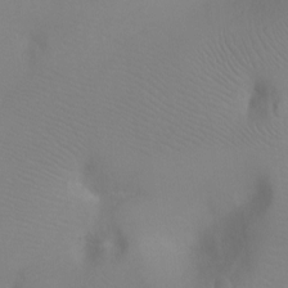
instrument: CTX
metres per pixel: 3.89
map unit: Ht
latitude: -4.9163
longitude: -28.2144
